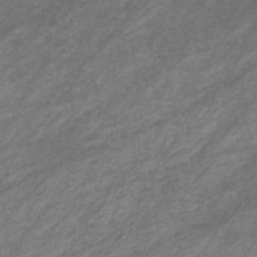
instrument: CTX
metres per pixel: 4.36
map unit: eHb
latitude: -32.5763
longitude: 70.8408
